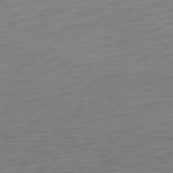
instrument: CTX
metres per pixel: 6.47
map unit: Ap
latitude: -77.0297
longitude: -79.0459
